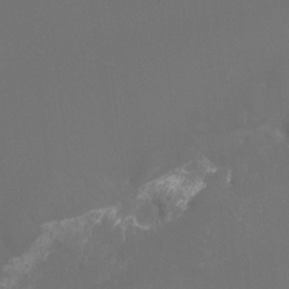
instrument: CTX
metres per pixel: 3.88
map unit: Htu
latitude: -13.4266
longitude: -48.2522
